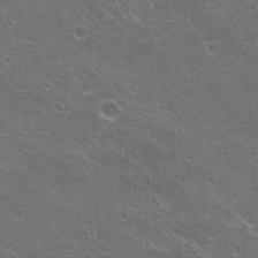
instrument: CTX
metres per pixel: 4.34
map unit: Hto
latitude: 21.7450
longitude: -43.4427
